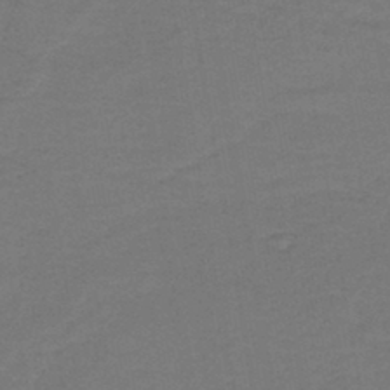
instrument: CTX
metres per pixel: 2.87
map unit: lHb
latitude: -43.4265
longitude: 54.0850
